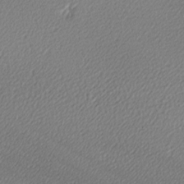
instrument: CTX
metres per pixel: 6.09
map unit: lAa
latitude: -10.2928
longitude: -127.1592
